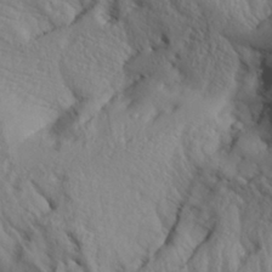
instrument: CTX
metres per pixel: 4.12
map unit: Aa
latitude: 27.7828
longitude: -134.0822
